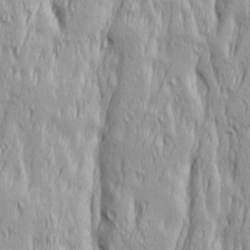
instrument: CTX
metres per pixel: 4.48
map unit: Ave
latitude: 14.1956
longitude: -131.8206
